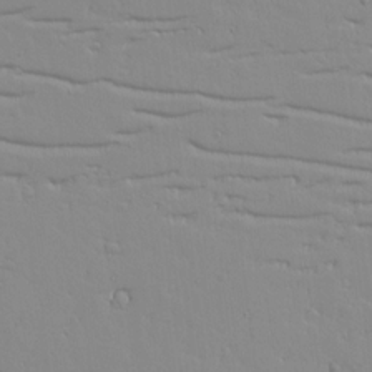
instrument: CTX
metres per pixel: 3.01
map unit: lAvf
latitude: 16.5735
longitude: -126.4223
